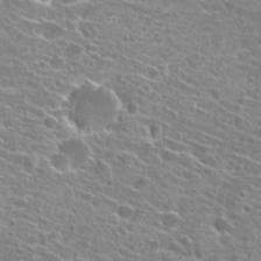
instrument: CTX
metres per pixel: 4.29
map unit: Hto
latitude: 23.2159
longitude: -41.0080
